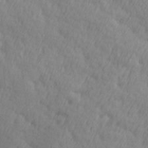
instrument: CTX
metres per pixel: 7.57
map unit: Ave
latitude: 13.1403
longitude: -105.9150
